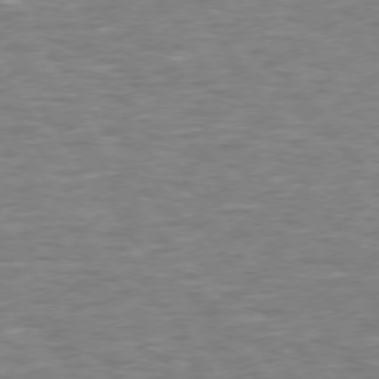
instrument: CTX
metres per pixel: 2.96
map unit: Hpe
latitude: 73.6883
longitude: -125.1970
